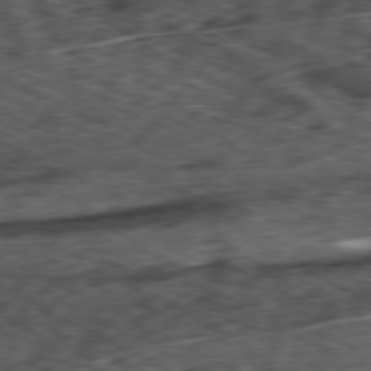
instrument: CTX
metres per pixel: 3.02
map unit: Ap
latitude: -80.9920
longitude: -73.0648
